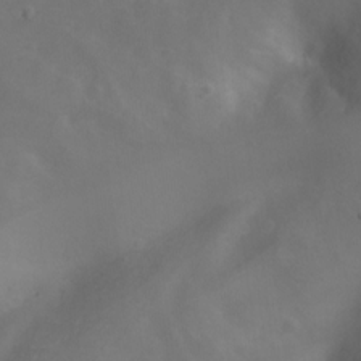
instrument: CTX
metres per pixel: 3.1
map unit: Nhu
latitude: -13.0675
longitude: -72.4412
